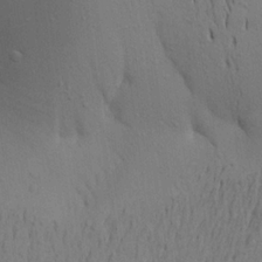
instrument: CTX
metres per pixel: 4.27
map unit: Aa
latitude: 21.7072
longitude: -148.2334
